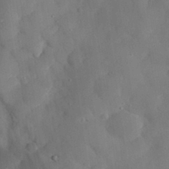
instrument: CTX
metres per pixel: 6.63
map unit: eHh
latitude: 29.6883
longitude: -73.6883
